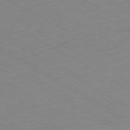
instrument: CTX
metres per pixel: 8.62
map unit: Ap
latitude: -76.9164
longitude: -75.4804
